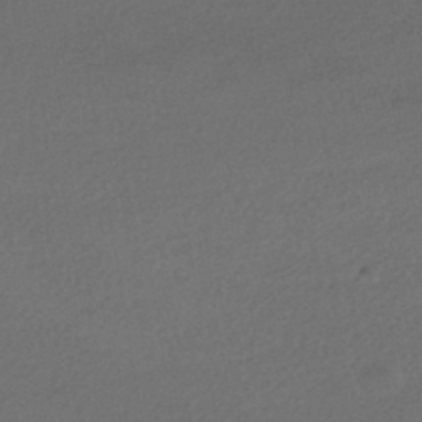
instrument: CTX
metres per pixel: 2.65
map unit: HNhu
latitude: -42.3495
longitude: 96.0472
